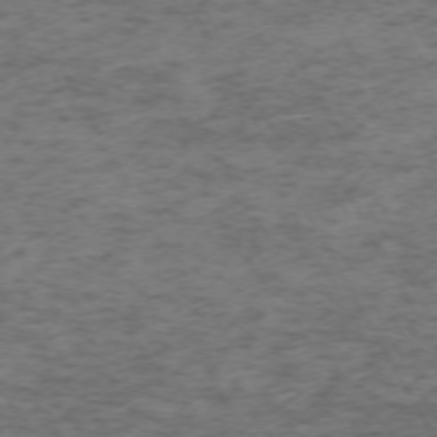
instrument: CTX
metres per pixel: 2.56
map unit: Ap
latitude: -72.8975
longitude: -70.0633
